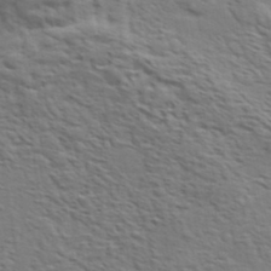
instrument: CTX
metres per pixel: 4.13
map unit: eHh
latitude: 36.9703
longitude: -81.2537
